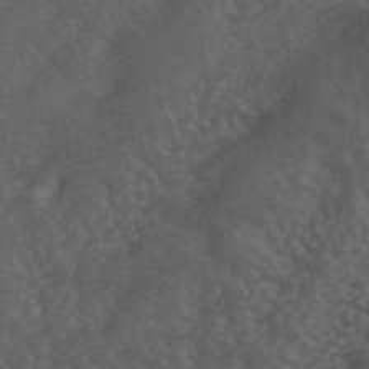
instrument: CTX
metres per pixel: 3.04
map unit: ANa
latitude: 41.9339
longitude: 55.6533
